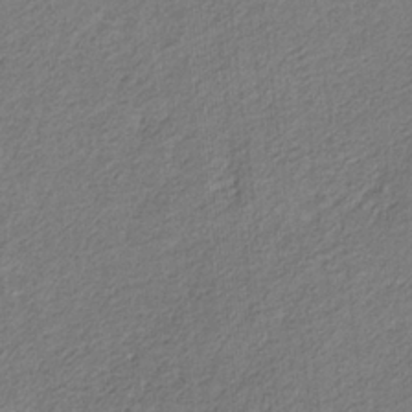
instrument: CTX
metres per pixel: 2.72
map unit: eHb
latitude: -30.2739
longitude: 66.0850
